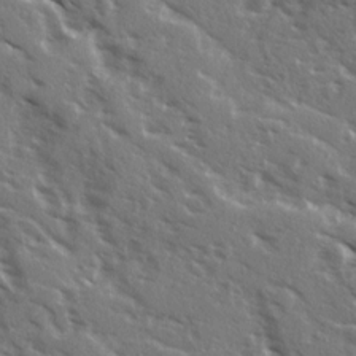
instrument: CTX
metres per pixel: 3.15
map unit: Ave
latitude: 15.6127
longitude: -130.6491
